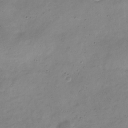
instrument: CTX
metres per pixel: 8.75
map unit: Nve
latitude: -22.3684
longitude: 105.5021
